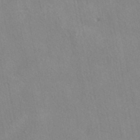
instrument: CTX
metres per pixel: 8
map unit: eAb
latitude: 40.3467
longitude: 105.2565
